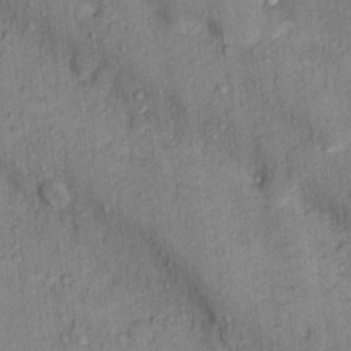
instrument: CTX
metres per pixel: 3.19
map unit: Nhu
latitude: 15.1970
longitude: -31.5938
